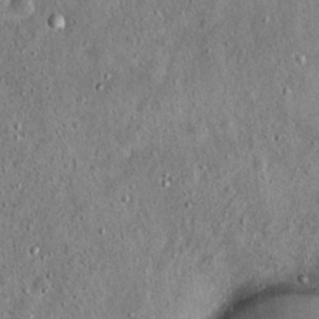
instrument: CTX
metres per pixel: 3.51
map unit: Hto
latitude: 14.8758
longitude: -35.3103
